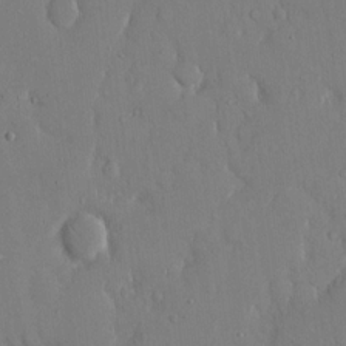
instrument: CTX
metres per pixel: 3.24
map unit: eHh
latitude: 14.6491
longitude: -70.6112
